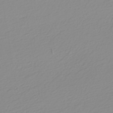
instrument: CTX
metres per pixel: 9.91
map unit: HNb
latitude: -45.5021
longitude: 54.8219
